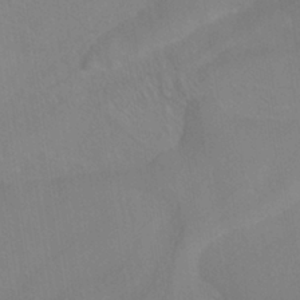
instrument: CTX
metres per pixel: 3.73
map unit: ANa
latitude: -37.9556
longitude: 95.5588
